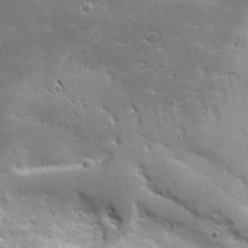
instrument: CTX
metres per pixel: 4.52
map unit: lHvf
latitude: 27.3482
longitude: 142.8974
